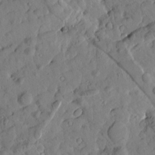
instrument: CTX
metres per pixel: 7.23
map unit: Htu
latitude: 1.5749
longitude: 177.9178
